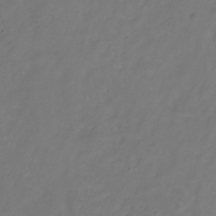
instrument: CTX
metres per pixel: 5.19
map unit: Hve
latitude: -33.2187
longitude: 92.0661
